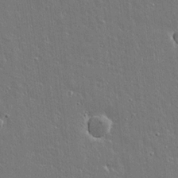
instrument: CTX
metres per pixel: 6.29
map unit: lAvf
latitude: 14.4979
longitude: -127.9906
